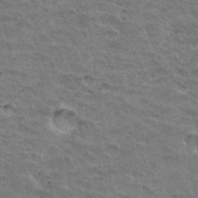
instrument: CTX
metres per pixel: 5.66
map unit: Hto
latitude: 32.7813
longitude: -47.1592
